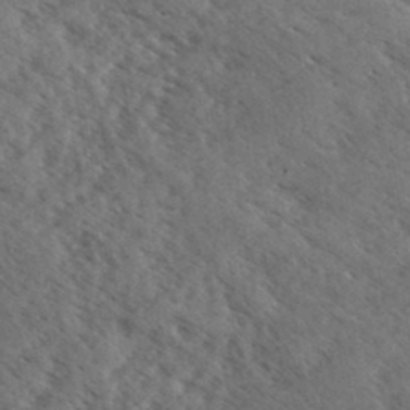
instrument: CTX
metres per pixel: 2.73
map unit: eHh
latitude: 34.6868
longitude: -140.7246
